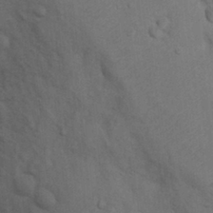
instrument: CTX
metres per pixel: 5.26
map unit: Nhu
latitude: 7.6316
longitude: -24.2144
